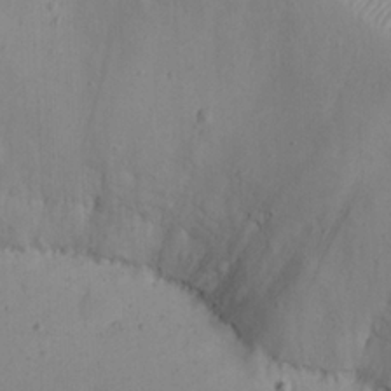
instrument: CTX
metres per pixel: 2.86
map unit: eHh
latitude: 23.6505
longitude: -66.6868
